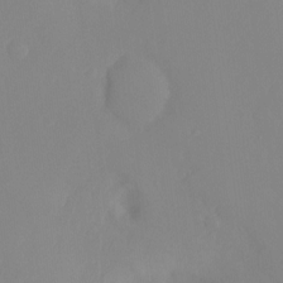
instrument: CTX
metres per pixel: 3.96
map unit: Hto
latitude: -8.4440
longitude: -47.6694
